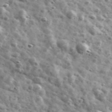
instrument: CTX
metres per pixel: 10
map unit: Ave
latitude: 41.9528
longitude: -107.3860
